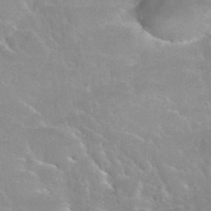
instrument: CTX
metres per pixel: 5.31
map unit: Hto
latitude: 35.5182
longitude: -51.0647
